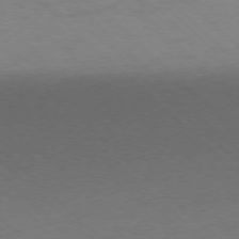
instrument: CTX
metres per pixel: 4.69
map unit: Ap
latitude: -77.1053
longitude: -84.8380
